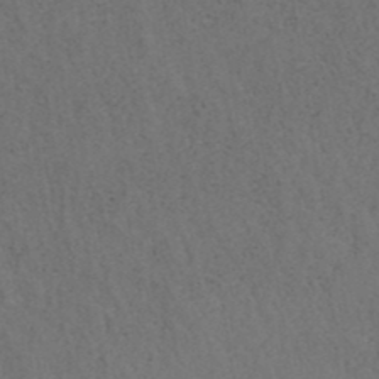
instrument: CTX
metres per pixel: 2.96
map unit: ANa
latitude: 39.4993
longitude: 19.9556
